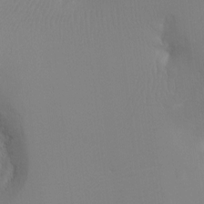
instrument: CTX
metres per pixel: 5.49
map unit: Ht
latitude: -9.5021
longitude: -34.0633
